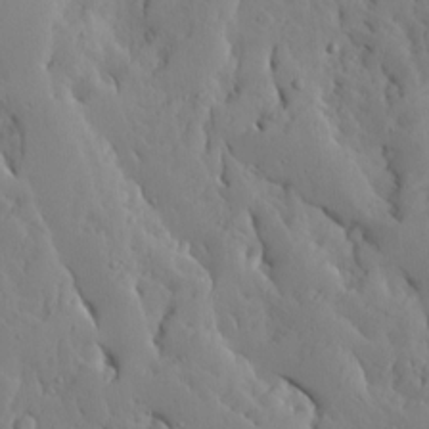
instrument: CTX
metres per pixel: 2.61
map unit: Ave
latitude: 13.4616
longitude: -133.2726
